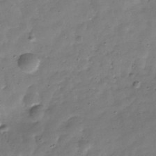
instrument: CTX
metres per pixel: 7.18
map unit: Hve
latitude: -31.5588
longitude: 91.7289
